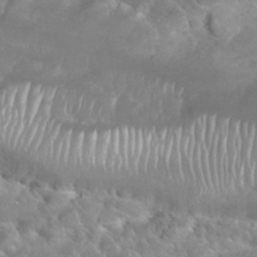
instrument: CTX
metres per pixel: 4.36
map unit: Nhu
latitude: 24.3656
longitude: -60.7246
